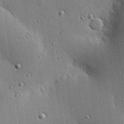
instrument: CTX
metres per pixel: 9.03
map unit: eHh
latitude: 23.9906
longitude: -89.3671
